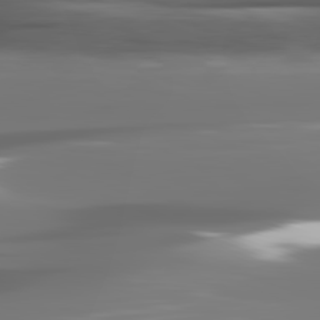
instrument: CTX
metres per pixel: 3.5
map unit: lApd
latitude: 81.7639
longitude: -144.3278
